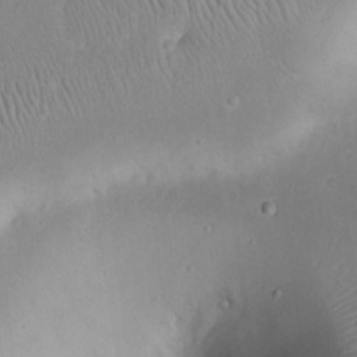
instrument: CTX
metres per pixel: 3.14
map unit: Nhu
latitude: 23.8961
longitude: -71.0269
